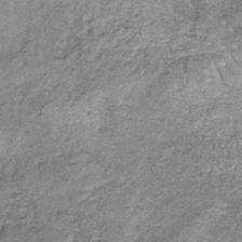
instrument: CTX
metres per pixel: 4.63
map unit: lHb
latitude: -37.1053
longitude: 66.1417
